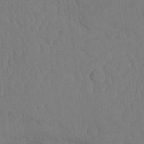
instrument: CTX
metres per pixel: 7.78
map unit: Nhu
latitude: 26.0444
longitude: -71.2159
